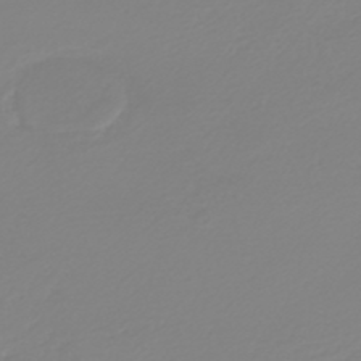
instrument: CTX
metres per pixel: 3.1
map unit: HNb
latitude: -45.7478
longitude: 54.6141
